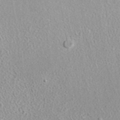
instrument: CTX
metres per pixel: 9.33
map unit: ANa
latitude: 37.7261
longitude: 16.1228
